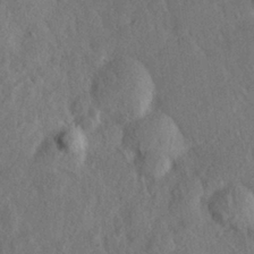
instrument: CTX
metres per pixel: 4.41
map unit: Hve
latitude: 26.0255
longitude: 144.8408
